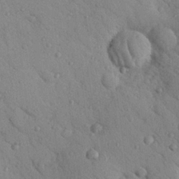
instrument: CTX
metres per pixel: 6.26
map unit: Nhu
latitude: 23.1592
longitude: -75.3860
